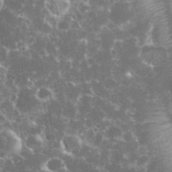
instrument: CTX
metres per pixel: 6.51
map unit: eHh
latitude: 34.1766
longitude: -60.4412
